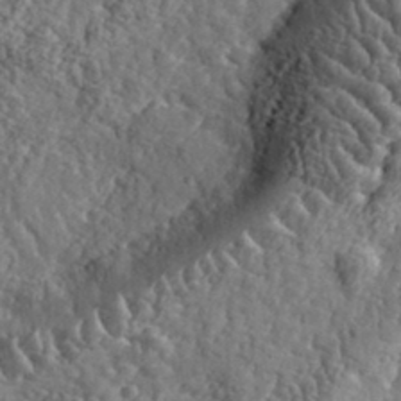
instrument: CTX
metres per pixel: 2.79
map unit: eHh
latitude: 35.7071
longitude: -80.1389
